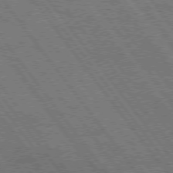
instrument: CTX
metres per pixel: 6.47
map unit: Hpe
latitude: 74.7435
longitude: -149.7261
